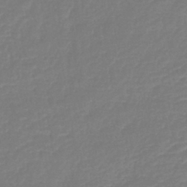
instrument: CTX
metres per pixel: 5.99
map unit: lHb
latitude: -42.5384
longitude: 77.2187
